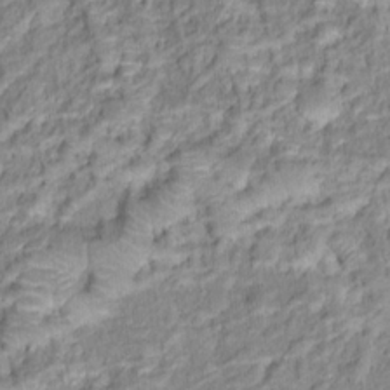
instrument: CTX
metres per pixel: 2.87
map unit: Hto
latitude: 16.1578
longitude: -40.0633
